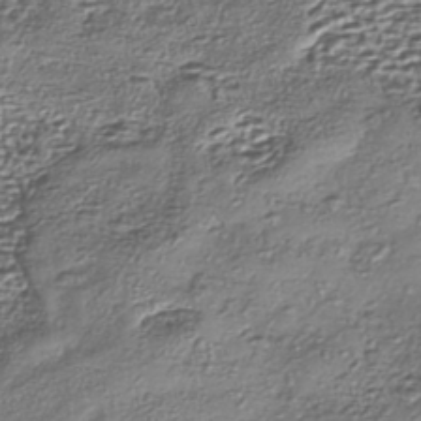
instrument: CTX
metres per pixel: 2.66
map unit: eHh
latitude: -42.8974
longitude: 122.9731
